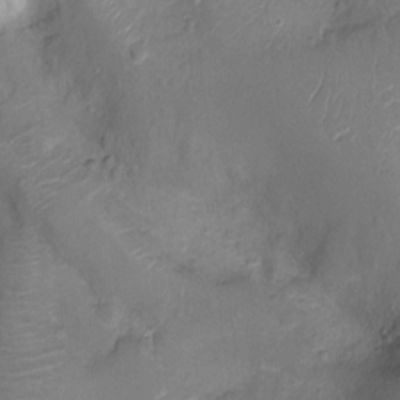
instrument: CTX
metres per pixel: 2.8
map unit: Ht
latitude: -9.4832
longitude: -20.9514
